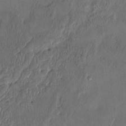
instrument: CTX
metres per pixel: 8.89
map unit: HNhu
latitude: 3.9717
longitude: -7.0458
